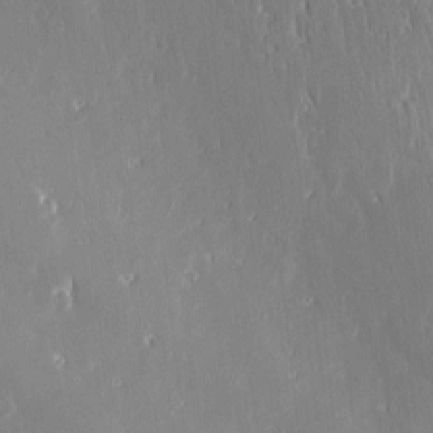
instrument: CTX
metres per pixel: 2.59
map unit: Nve
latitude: -7.3320
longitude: 173.3698
